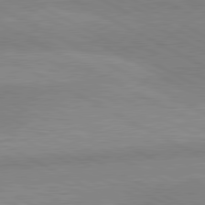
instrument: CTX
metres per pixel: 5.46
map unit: lApd
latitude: 80.6679
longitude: 124.5574
